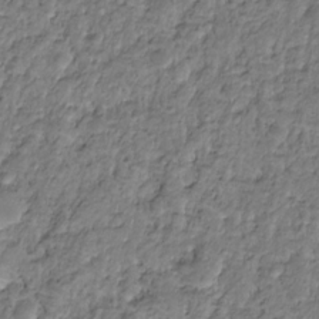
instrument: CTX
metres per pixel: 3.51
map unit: HNhu
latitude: -21.4832
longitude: 85.6532
